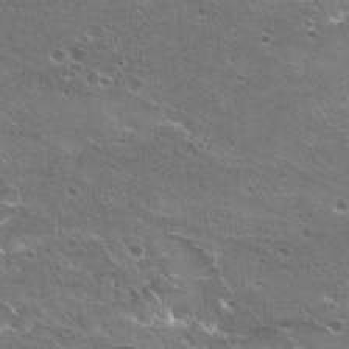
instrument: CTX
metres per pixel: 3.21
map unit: Hto
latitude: 22.6679
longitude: -41.6127
